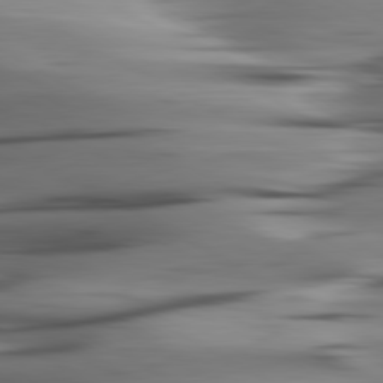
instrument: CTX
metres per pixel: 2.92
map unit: lApd
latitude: 80.4790
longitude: -122.6113
